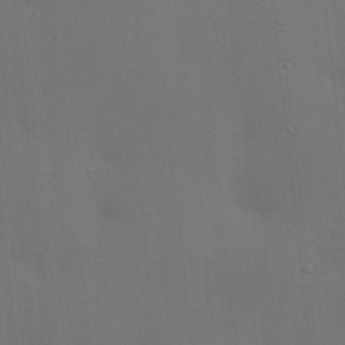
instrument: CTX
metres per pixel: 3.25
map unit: lAa
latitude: 18.4979
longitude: -139.1970
